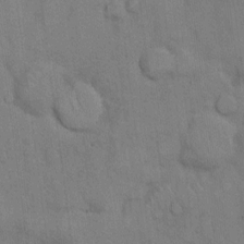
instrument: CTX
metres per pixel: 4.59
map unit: Hto
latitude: 9.5182
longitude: -61.4048
